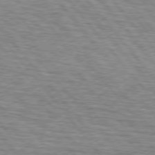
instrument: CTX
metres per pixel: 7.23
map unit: lApd
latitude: 75.8205
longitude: -81.9339
